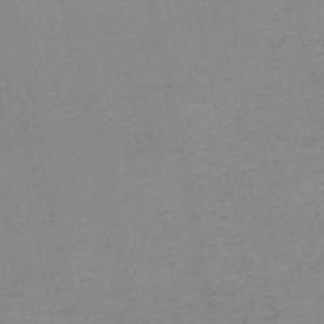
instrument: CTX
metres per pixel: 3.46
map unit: HNb
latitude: -51.6344
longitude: -52.3279
